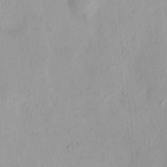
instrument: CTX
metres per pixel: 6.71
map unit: HNhu
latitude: 3.8016
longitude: 5.7477
